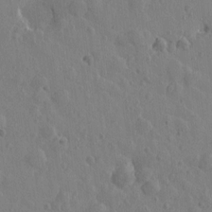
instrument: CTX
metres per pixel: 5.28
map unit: Htu
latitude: -0.0094
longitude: -175.8394
